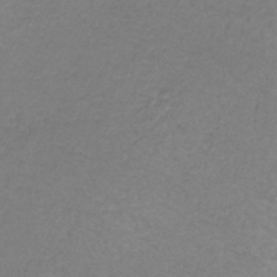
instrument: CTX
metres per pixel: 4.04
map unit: HNb
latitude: -36.1039
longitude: 53.3887
